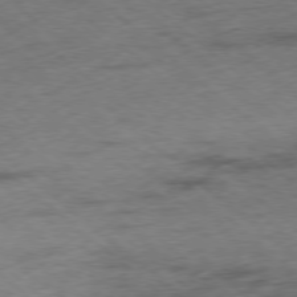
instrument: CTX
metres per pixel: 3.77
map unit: Ap
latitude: -78.4818
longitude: -50.3278
